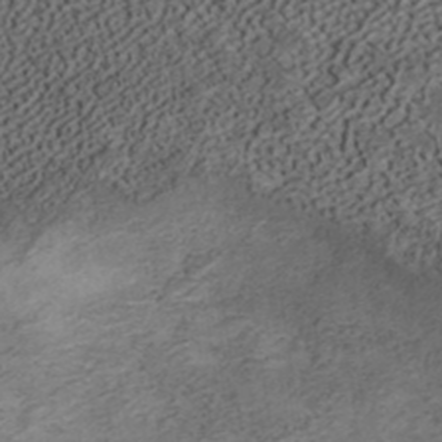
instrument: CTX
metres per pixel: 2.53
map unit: ANa
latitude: 37.3104
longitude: 19.6155
